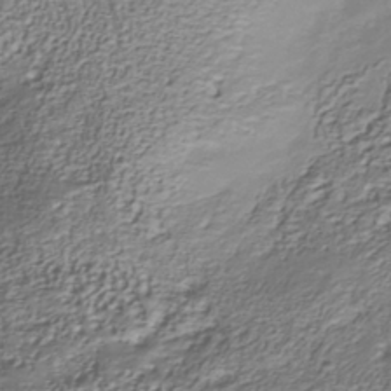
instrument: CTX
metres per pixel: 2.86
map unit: Nhu
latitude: -39.2754
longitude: -85.8206
